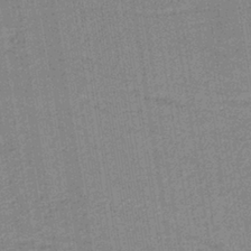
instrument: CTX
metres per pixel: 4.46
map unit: HNb
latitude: -35.8233
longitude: 59.2942
